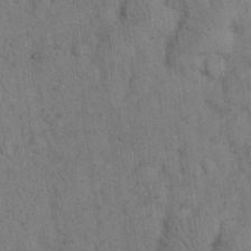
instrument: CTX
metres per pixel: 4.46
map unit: eHh
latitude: 15.9717
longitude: -63.3482
